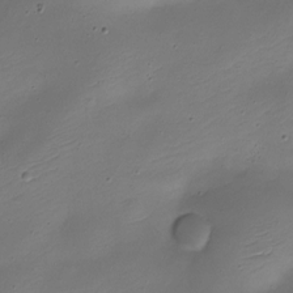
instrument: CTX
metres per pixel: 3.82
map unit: Nhe
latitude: -19.1998
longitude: 145.1998
